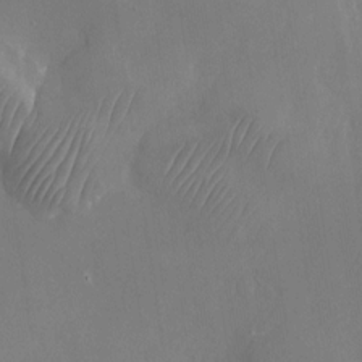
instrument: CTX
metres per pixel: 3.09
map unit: Nhu
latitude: -24.9919
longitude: -70.5168
